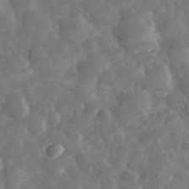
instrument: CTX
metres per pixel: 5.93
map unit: eHh
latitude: 34.6868
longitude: -69.0837
